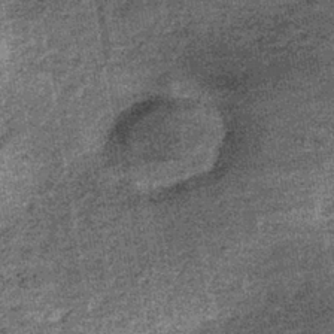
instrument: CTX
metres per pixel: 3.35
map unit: lHb
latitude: -39.2943
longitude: 64.6141
